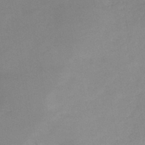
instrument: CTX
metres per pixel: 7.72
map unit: HNb
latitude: -45.4265
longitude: -35.9528
